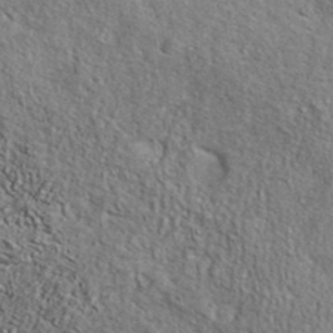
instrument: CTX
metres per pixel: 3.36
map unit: lHvf
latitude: 42.4412
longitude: -89.0459
